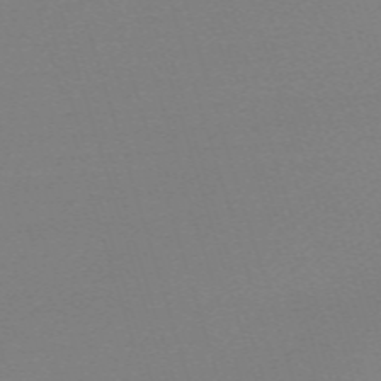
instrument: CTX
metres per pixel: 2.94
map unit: eHh
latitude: -62.7463
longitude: 52.3117
